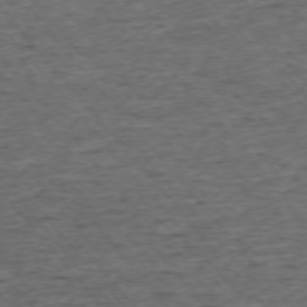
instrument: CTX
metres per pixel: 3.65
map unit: Ap
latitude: -75.3321
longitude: -90.1767
